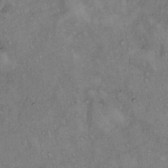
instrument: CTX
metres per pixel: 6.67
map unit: Hto
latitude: 11.0836
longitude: -58.3845
